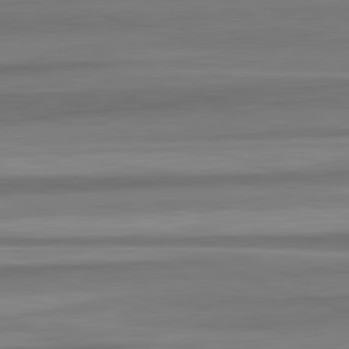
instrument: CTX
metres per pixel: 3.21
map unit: lApd
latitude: 82.7246
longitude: 179.7477
